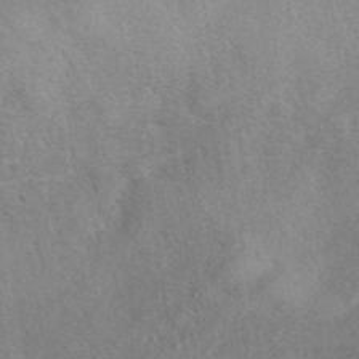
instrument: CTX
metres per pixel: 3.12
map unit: eAb
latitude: 40.0255
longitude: 106.3118
